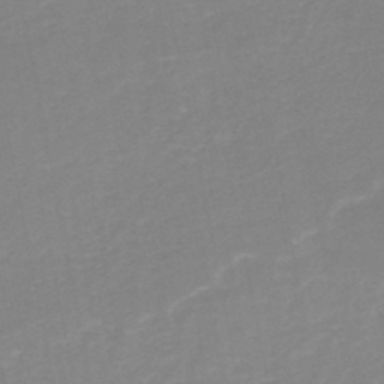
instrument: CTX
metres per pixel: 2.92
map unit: HNb
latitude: -48.9542
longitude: -44.2522
